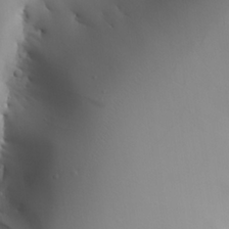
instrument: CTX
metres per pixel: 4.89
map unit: Aa
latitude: 24.4978
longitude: -127.0081
